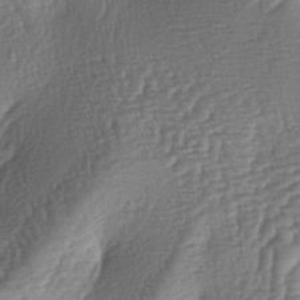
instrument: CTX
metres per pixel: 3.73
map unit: lAa
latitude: -3.9367
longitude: -127.8206
